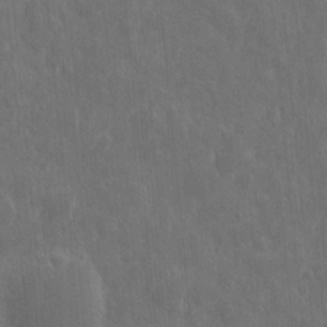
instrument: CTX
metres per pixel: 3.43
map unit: eHh
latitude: 10.7246
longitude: -73.0270
